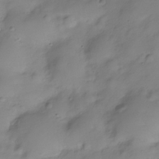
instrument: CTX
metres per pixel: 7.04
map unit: Hve
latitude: -28.8786
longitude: 93.7100
